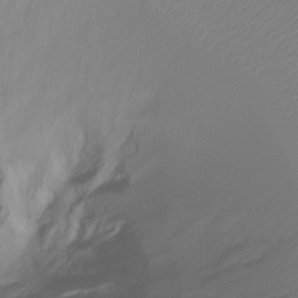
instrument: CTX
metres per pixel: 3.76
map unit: Ht
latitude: -12.2740
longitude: -47.3293
